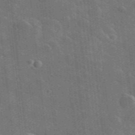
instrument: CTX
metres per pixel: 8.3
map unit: lHvf
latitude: 35.4993
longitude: -90.5546
